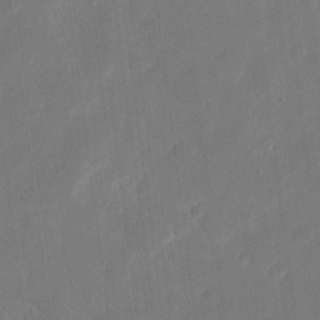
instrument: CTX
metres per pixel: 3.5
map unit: eHh
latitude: 11.9717
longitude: -68.5357
